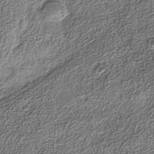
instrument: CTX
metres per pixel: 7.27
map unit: Nhe
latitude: -38.4251
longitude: -147.1970
